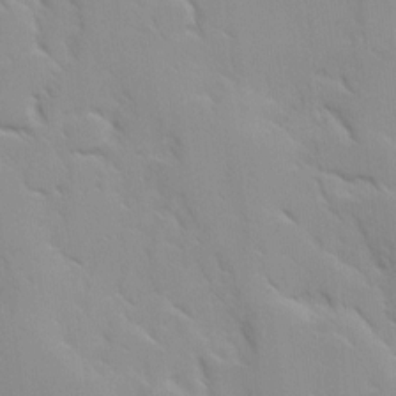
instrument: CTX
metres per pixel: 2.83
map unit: Ave
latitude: 8.8758
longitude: -103.7260
